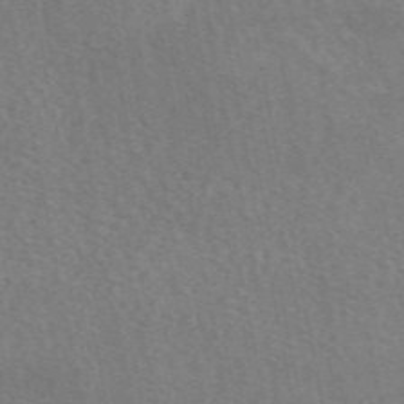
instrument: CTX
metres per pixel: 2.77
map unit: eAb
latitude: 51.3292
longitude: 115.3887
